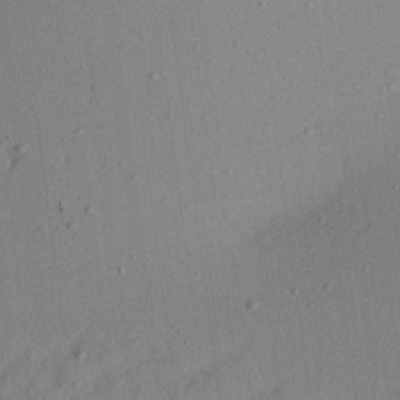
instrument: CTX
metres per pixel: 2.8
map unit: Aa
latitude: 22.0633
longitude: -143.6316
